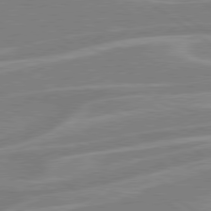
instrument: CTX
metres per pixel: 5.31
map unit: Hpe
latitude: 79.2537
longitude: -122.4790
